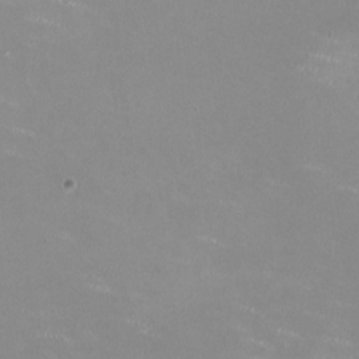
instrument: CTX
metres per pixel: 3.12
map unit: HNhu
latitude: -0.0850
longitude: -2.7624
